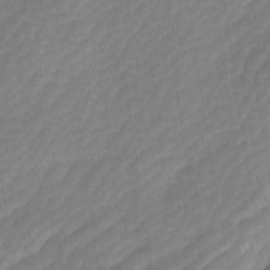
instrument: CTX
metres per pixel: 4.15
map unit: Ave
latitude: -0.8786
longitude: -113.8772
